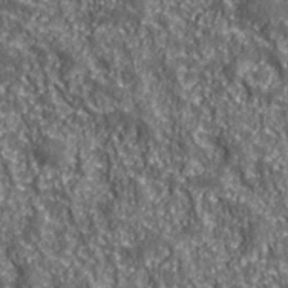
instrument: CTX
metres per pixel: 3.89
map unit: eHh
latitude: 42.7246
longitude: -91.1214
